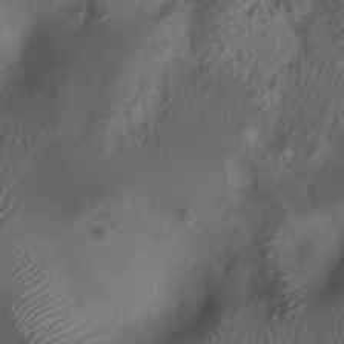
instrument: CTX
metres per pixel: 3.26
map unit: Nhu
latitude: 6.8569
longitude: -21.4048
